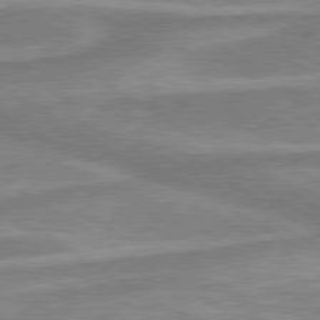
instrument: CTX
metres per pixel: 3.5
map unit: lApd
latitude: 80.1578
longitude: -177.4237
